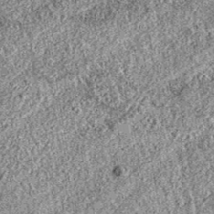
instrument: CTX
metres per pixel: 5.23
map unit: eAb
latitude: 37.2348
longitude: 111.8611
